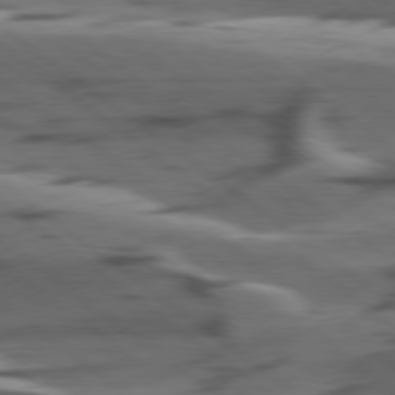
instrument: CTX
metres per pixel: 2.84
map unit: lApd
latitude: 79.0837
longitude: -50.6490
